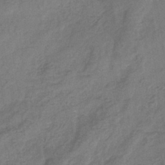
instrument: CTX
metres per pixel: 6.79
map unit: eHb
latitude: -36.2361
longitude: 81.5588
